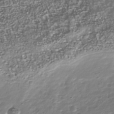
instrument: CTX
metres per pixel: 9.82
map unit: Nhu
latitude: -39.9556
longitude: -82.5167
